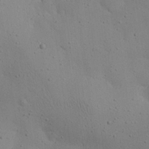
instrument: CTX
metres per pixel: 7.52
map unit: eHh
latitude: 24.5545
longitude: -72.0822
